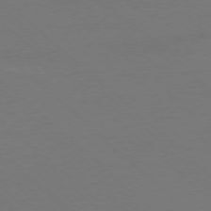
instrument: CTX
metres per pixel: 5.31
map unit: Ap
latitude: -77.5777
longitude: -69.9717
